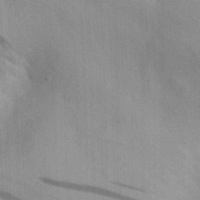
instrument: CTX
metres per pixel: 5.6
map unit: Aa
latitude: 29.3859
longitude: -138.8569
